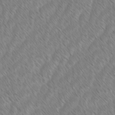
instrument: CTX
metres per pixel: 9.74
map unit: lAvf
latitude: -1.6533
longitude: -114.2333
